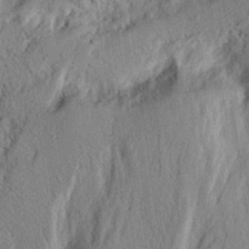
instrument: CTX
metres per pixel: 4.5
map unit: eHh
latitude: 24.1577
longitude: -80.1200
